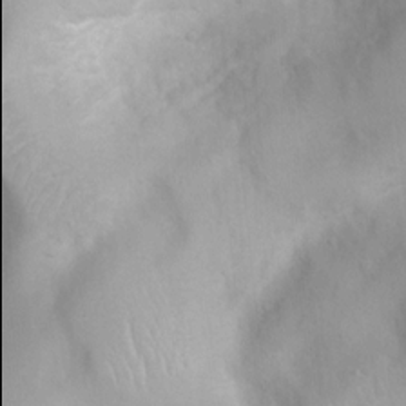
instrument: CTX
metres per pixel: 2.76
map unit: Htu
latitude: 3.8205
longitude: -21.9906
